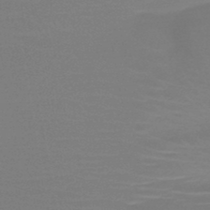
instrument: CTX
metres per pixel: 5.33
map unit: HNb
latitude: -46.5384
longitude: -44.1200
